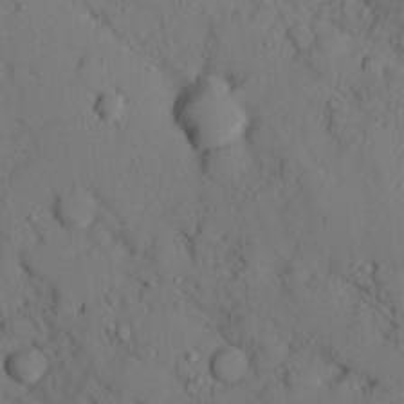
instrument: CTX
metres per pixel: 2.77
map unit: Ave
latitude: 9.6316
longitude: -102.2144
